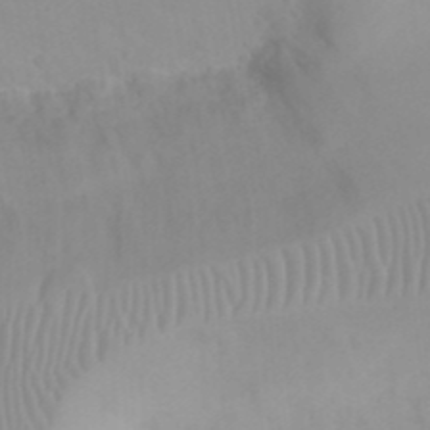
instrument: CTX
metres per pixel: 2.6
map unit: eHh
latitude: 25.0269
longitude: -66.4979
